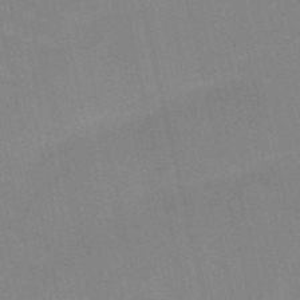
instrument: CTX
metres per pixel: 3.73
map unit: HNb
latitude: -52.5762
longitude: -45.1214
